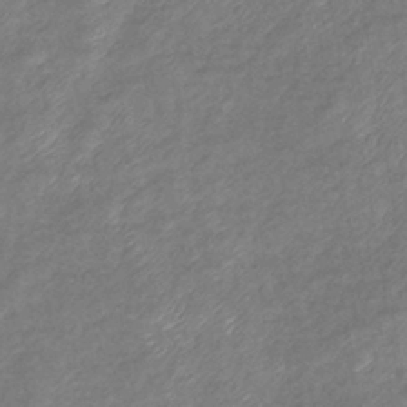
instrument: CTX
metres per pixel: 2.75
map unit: eHb
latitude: -39.1998
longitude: 78.9352
